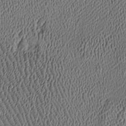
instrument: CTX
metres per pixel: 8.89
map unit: Htu
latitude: -7.3887
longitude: 156.6518
